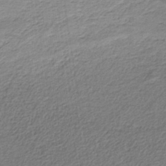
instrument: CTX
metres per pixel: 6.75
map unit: HNb
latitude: -35.2376
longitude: 57.7100
